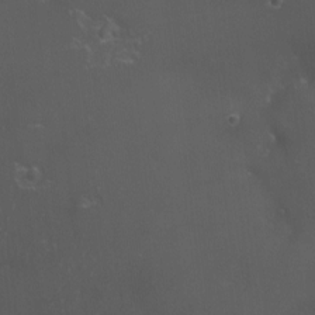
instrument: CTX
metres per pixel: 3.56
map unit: eHh
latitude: -3.8233
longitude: 19.3321
